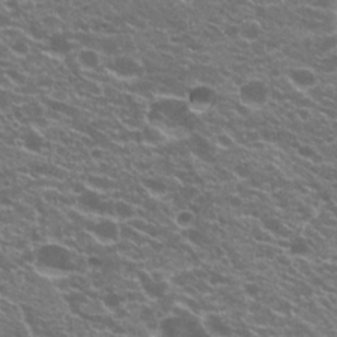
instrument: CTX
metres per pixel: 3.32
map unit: Hto
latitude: 20.9136
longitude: -34.9324
